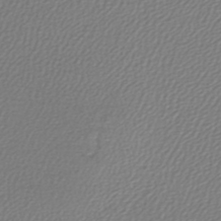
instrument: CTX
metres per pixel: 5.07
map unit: lHb
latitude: -45.6533
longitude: 71.2565
